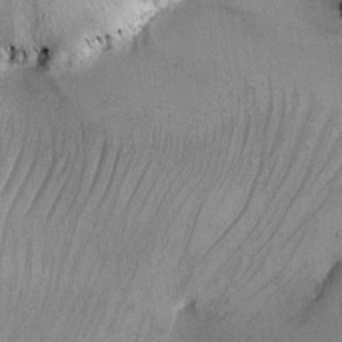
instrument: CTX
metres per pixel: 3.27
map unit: Ave
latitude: -7.4454
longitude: -118.7624
